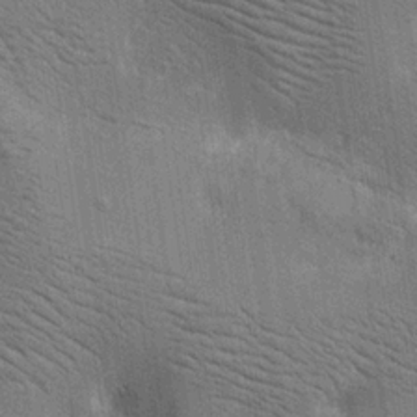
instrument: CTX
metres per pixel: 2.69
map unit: lAa
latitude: 18.8758
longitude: -139.7261
